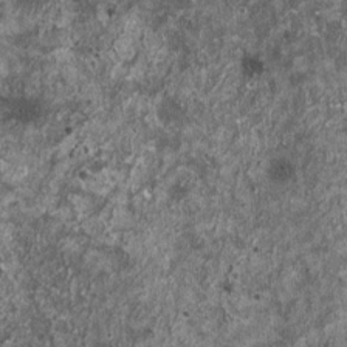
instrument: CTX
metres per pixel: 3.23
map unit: HNhu
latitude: 0.0822
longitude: 3.7477
